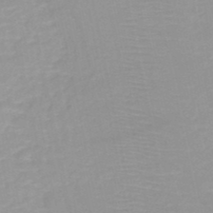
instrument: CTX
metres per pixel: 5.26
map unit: HNb
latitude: -48.3873
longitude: -43.8017
